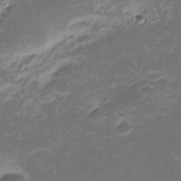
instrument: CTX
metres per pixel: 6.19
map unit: eHh
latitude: -2.2172
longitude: -82.0822
